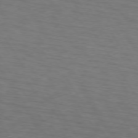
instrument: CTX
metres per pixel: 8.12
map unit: lApd
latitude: 74.1011
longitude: -74.2523
